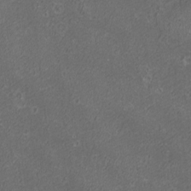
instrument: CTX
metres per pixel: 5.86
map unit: eHh
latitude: -1.2376
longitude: -78.5546
